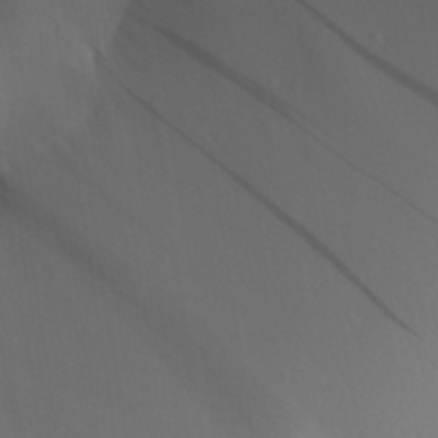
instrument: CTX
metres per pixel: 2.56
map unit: Aa
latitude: 30.6680
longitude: -141.0269
